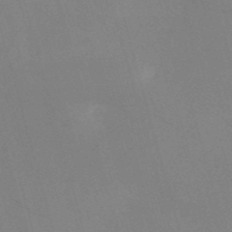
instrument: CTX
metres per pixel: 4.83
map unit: HNb
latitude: -53.1431
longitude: -49.5938
